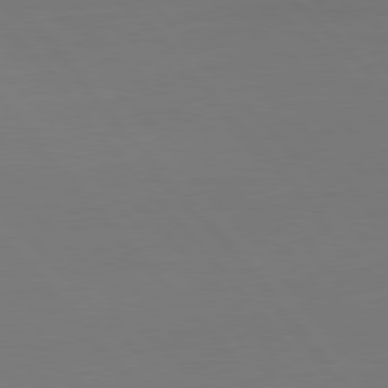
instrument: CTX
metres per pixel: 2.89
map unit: Ap
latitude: -79.7288
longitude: -56.1766
